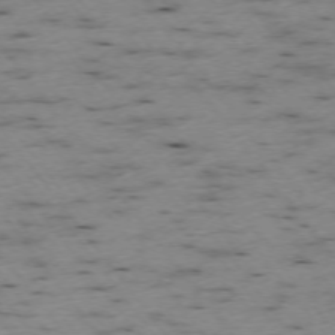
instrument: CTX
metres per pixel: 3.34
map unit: Ap
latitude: -73.9556
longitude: -73.5749
